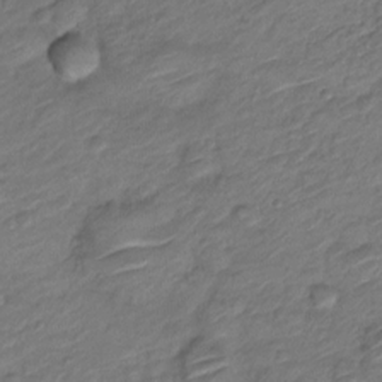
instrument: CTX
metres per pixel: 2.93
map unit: Nve
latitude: -18.4251
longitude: 107.1998
